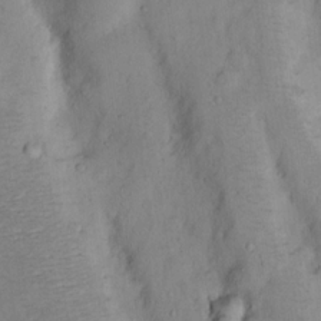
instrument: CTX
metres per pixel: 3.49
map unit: Nhu
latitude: 13.2348
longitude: -29.5938
